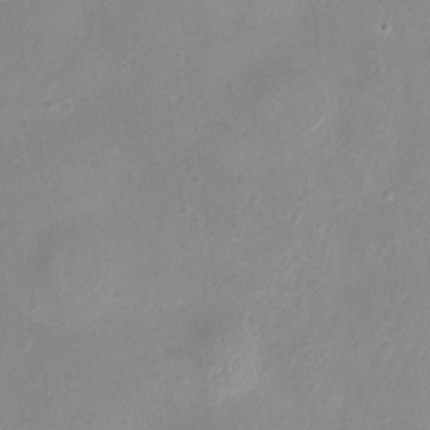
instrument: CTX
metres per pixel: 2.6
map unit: eHh
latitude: -4.9541
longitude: -77.5938
